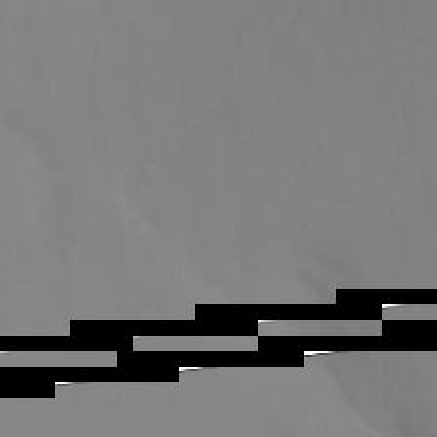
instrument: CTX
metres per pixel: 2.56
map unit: Ht
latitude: -8.8219
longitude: -34.9324
